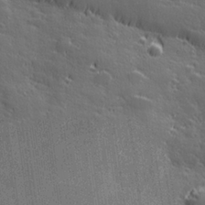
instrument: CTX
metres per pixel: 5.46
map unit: Hve
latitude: 27.5560
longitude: 144.5574
